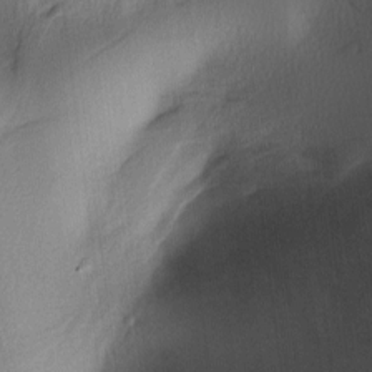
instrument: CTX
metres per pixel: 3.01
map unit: lAa
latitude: 4.5357
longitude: -113.8583
